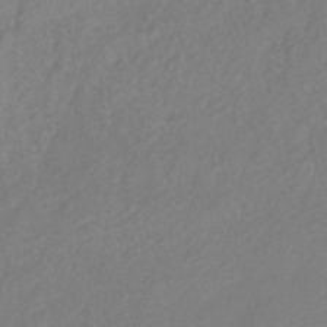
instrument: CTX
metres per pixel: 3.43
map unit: eHb
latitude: -42.5573
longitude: 84.5573
